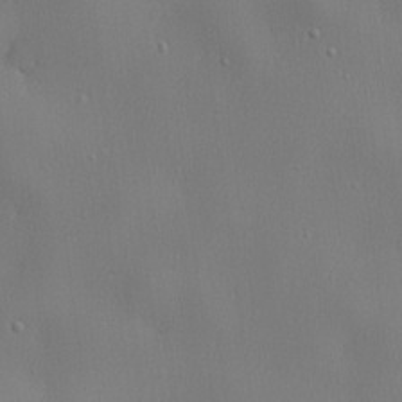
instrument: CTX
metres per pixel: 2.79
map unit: lHvf
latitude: 22.8002
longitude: 141.8800
